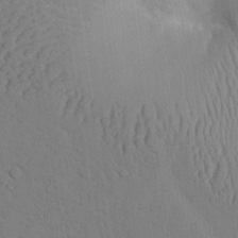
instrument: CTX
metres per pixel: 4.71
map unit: Aa
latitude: 26.5357
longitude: -137.3104
